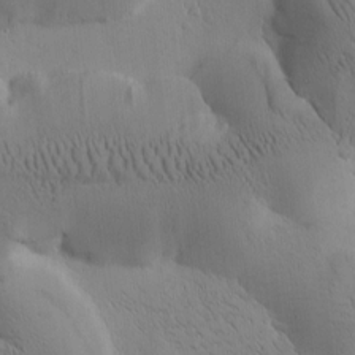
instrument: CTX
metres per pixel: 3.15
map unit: Htu
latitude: -1.3699
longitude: 174.8785
